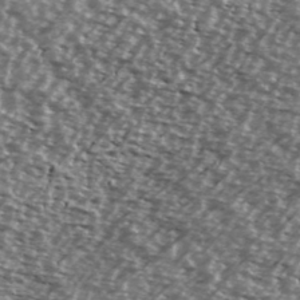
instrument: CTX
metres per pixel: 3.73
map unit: Ave
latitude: 38.6301
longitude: -112.2333
